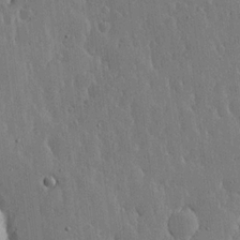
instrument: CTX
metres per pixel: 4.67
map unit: lHvf
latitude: 17.0270
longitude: -115.6315
